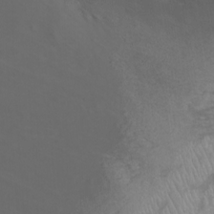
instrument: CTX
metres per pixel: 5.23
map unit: Nhu
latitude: -8.0472
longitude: -72.3467
